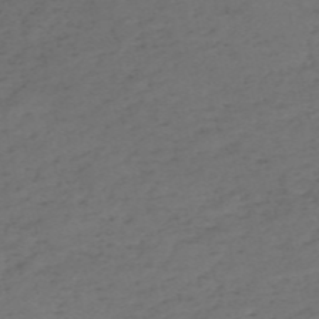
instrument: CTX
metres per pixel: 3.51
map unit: HNb
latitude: -55.3699
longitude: -44.0633
